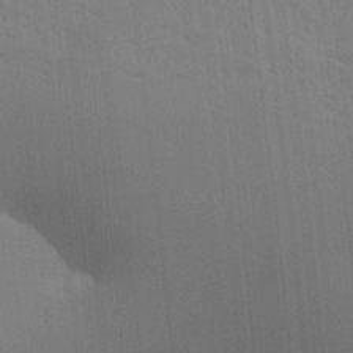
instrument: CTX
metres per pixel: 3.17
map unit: Aa
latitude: 24.7246
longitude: -133.0836
